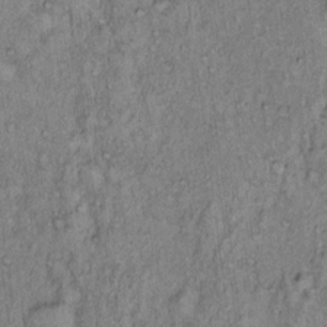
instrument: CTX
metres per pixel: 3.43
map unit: Hto
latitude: 13.4616
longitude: -57.3481
